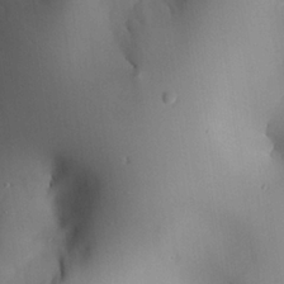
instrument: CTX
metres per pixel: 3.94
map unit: Aa
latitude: 25.3481
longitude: -129.3104
